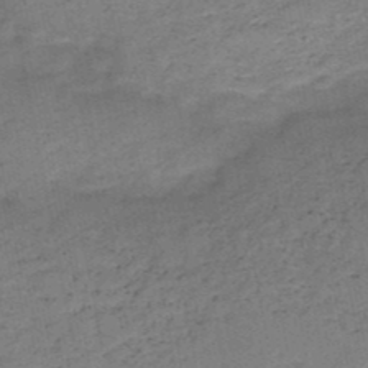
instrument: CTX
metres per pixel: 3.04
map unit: HNb
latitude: -49.4455
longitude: -40.1199
